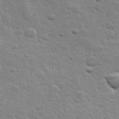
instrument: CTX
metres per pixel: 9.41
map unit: Hve
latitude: 24.3467
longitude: 144.6330
